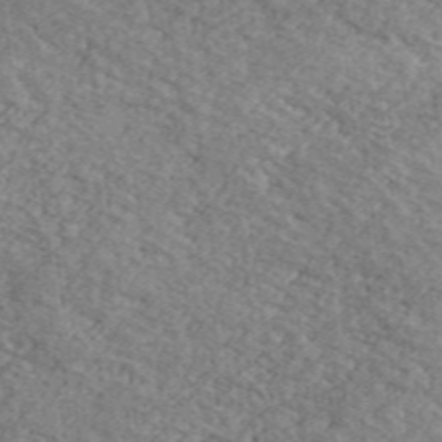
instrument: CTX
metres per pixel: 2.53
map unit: Ave
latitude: 41.1025
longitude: -110.2901
